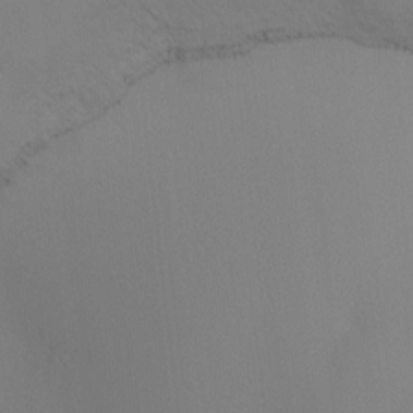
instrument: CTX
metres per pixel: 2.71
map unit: Ht
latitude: -16.7275
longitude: -46.4790
